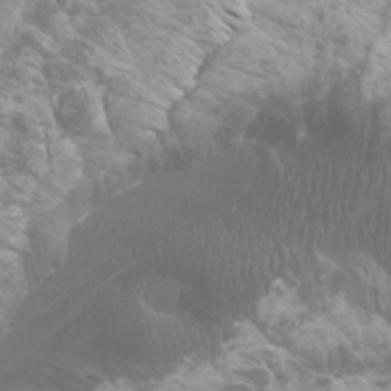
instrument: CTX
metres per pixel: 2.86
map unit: Htu
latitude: -6.3495
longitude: -75.0836
